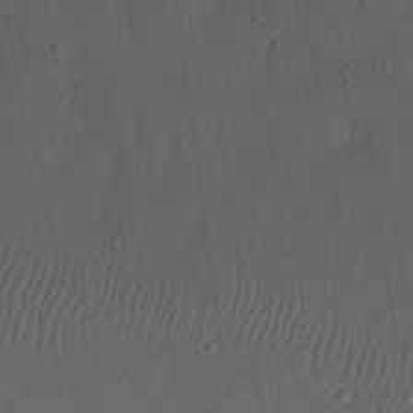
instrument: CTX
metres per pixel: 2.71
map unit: Nhu
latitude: 21.7261
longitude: -72.4223
